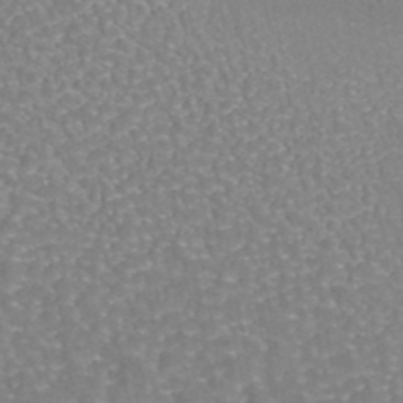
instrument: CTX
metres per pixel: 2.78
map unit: eAb
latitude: 43.2348
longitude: 106.0661
